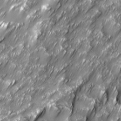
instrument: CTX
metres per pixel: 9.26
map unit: Ave
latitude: 16.4034
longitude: -135.4048
